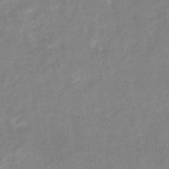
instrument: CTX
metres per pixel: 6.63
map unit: eHb
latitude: -35.1620
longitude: 74.4062
